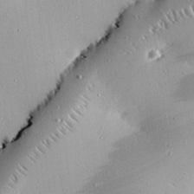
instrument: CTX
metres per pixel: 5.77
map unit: eHh
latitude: 25.4237
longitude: -88.9703
